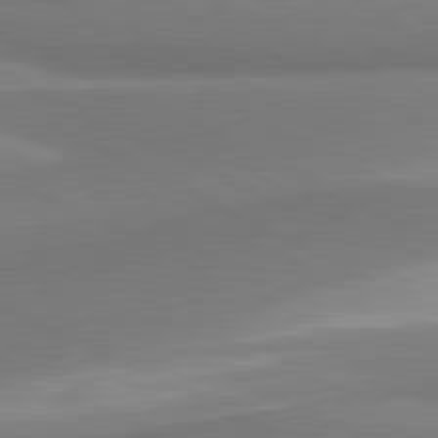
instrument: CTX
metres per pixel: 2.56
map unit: lApd
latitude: 81.0836
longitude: 167.4265
